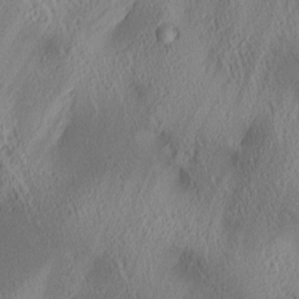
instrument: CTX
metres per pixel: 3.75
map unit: lAa
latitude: 4.8002
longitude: -117.4049
